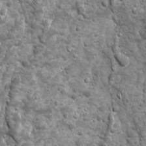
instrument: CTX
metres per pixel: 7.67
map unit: Ave
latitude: 16.5168
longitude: -133.3671
